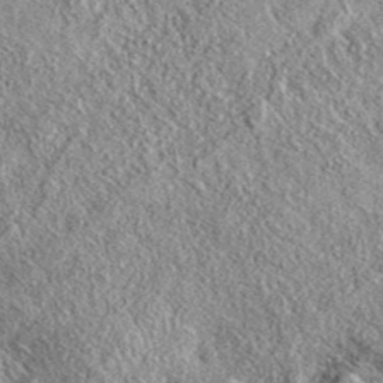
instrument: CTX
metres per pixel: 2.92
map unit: eAb
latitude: 37.7638
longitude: 109.5966
